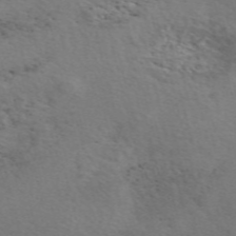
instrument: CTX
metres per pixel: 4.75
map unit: ANa
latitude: 51.0080
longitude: -71.1403
